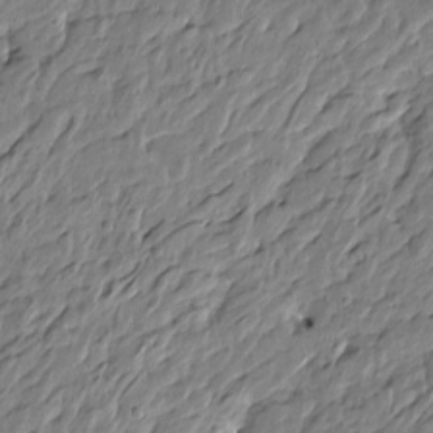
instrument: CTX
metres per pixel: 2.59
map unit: Htu
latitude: -5.5021
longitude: 179.1998
